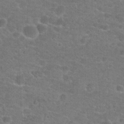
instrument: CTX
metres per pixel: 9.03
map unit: Hto
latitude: 21.4238
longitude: -43.8206
